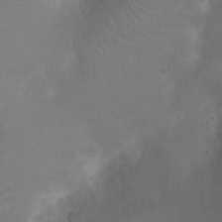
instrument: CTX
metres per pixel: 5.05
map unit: Ht
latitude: -3.1242
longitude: -16.5357
